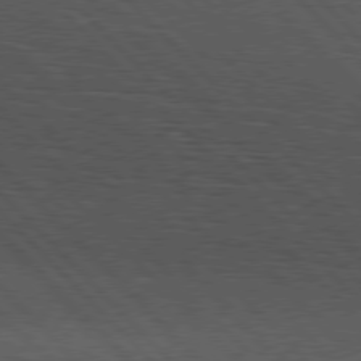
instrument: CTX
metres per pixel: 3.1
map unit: Hpe
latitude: 77.3103
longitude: -126.8380
